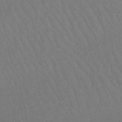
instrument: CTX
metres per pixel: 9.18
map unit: lHb
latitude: -46.5573
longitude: 77.5777
